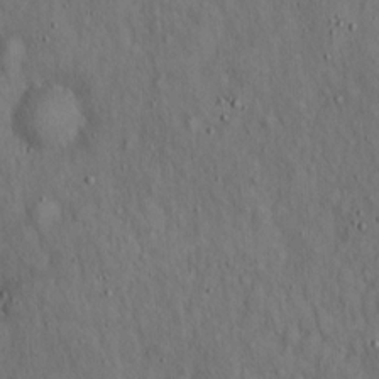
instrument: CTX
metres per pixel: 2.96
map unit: Hto
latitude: 15.5183
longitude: -59.7261
